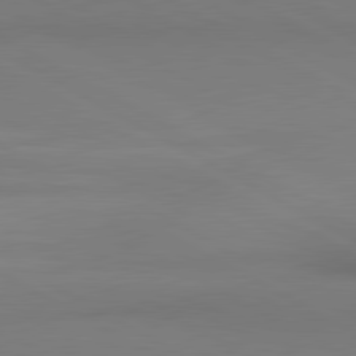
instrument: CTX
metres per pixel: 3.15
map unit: lApd
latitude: 80.9136
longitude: 146.9353
